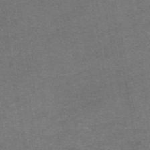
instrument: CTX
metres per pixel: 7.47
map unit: eAb
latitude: 47.7072
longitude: 104.5951
